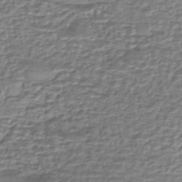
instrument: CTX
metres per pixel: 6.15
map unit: eHh
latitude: -43.4454
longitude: 120.9730
